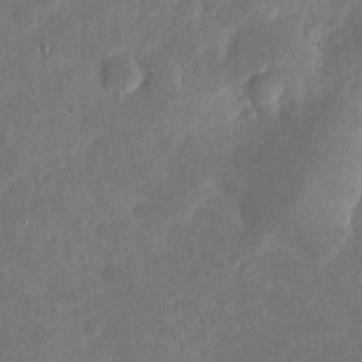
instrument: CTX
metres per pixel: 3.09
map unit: eHh
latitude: 5.0836
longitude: -71.6316
